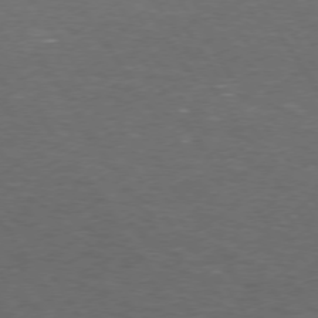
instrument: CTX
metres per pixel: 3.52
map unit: Hpe
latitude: 73.4049
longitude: -124.9891
